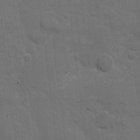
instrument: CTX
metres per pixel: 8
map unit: eHh
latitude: 5.1970
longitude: -65.5182
